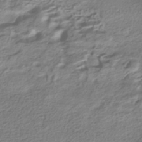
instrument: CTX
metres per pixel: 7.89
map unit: HNhu
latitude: -42.0283
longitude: 100.0849
